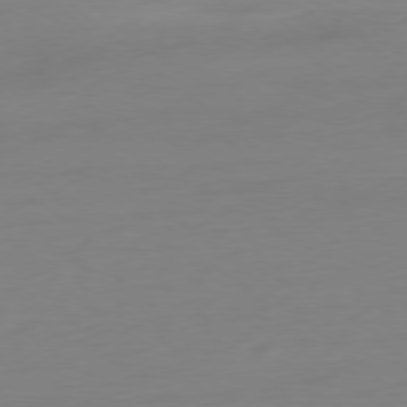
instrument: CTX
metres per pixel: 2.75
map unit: Ap
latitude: -78.5007
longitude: -67.1025
